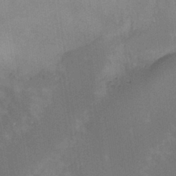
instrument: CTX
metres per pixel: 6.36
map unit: Hto
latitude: -6.6896
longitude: -49.6505
